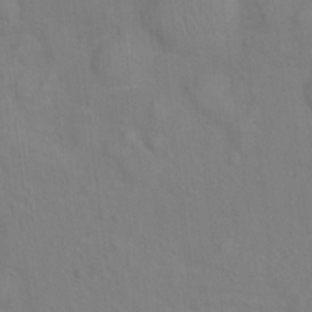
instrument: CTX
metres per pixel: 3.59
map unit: Ht
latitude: 13.5371
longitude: -40.9513
